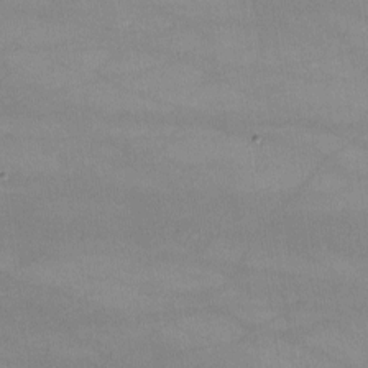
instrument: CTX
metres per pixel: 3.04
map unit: lHvf
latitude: -10.6141
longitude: -101.7639
